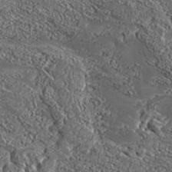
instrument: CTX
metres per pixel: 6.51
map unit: Aa
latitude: 33.3860
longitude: -135.0080
